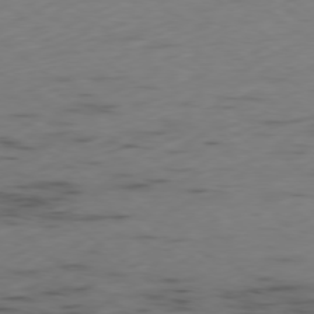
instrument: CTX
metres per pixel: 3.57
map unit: Ap
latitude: -79.0108
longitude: -63.4994
